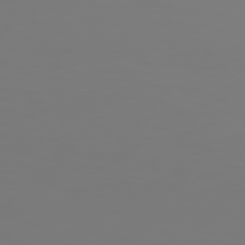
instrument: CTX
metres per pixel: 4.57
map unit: Hpe
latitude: 75.4238
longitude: -127.1970
